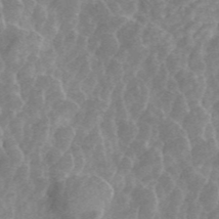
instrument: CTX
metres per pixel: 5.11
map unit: ANa
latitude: 45.0080
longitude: 24.9164
